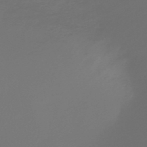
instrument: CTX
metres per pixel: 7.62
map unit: HNb
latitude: -47.4832
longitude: -41.8583
